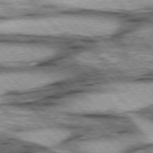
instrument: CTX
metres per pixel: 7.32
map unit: lApd
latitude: 76.0255
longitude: -49.9528
